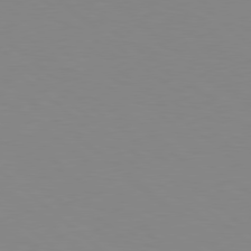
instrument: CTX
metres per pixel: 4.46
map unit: Hpe
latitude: 78.6113
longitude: -165.7261
